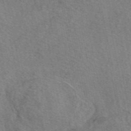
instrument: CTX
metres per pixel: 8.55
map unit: eAb
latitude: 50.5923
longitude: 115.1809
